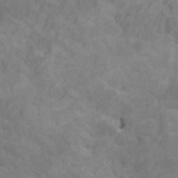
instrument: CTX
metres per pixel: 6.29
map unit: HNhu
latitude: 4.3656
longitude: -2.5168
